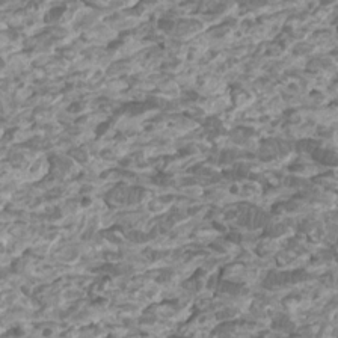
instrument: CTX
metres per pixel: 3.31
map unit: Htu
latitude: 2.1011
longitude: -20.6302
